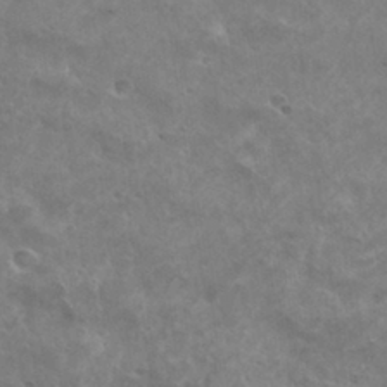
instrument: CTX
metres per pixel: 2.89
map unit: Hto
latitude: 31.2348
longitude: -41.0836
